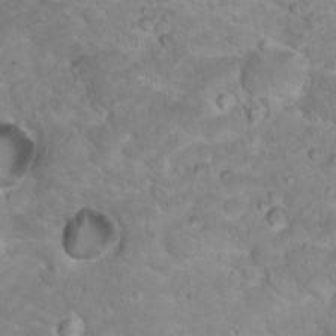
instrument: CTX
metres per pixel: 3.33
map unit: Hto
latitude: 18.5545
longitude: -36.0255
